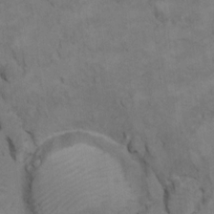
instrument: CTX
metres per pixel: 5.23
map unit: Ht
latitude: 10.7435
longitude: -33.1970
